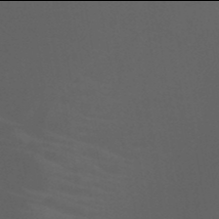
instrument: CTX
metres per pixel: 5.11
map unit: HNb
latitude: -50.0094
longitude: -46.1200
